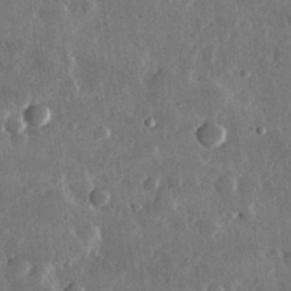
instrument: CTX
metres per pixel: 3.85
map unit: lHvf
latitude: 32.0255
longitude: -88.6869
